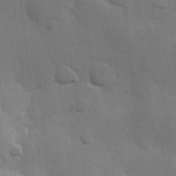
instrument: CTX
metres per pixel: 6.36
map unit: Hve
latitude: 23.1403
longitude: 148.6708
